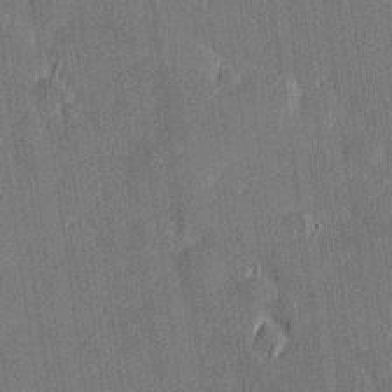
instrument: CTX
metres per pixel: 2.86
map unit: Hve
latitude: 26.8947
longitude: 144.4251
